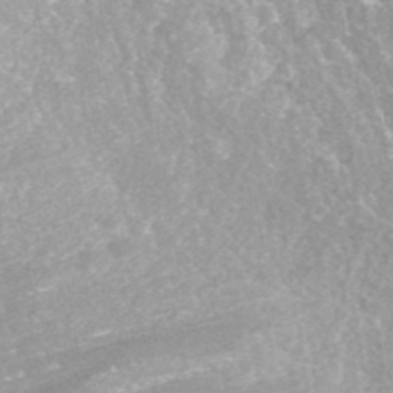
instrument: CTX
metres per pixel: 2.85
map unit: ANa
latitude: 42.8191
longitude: 25.0675
